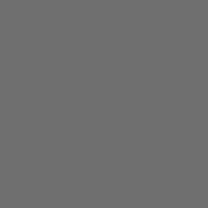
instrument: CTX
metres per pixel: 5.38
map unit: lApd
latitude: 79.7450
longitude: 164.3496
